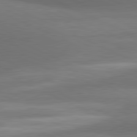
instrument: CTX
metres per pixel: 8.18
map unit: lApd
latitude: 81.2915
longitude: 138.6141
